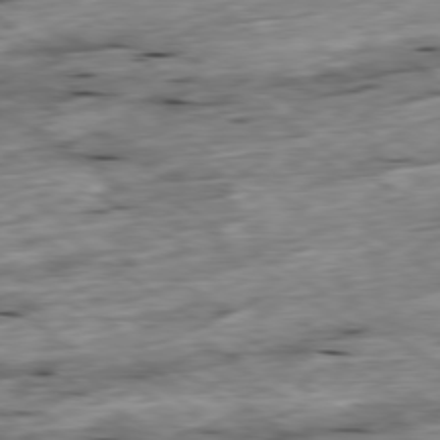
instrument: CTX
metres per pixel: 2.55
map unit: Ap
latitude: -79.5588
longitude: -89.3860
